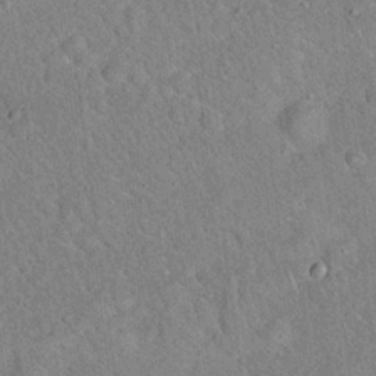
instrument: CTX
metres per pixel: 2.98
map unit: Hto
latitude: 17.8205
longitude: -52.2901
